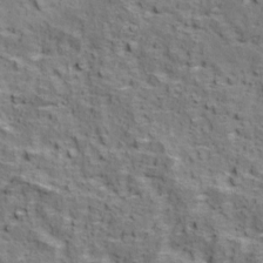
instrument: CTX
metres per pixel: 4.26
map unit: Ave
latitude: 11.4238
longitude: -105.0648
